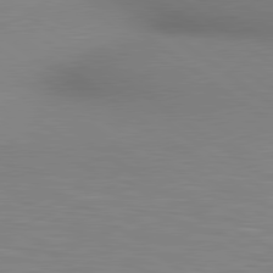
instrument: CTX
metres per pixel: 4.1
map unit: lApd
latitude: 80.2333
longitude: 124.8975
